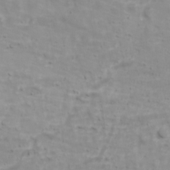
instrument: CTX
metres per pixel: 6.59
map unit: Ave
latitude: 17.5938
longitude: -133.7639
